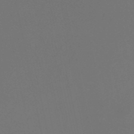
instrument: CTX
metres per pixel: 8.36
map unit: eHh
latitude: -53.1431
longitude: -24.7435
